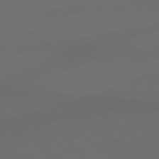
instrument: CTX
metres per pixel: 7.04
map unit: lApd
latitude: 79.0459
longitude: -167.7827
